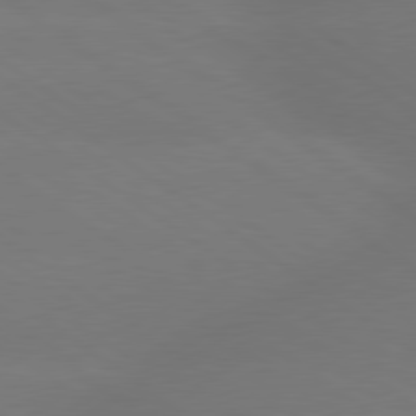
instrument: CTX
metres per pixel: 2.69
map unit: lApd
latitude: 79.4616
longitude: -151.4615
